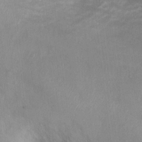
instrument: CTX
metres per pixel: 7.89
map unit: Nhu
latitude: 14.4034
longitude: -29.0269
